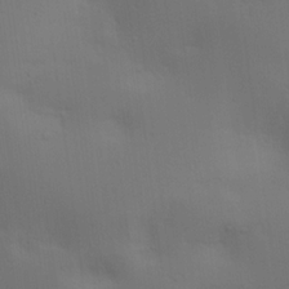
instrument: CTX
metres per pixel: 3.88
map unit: lAa
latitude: 20.6869
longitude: -138.4790
